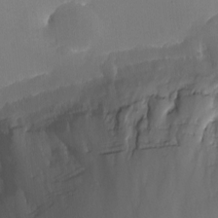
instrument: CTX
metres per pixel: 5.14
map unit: eHh
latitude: -4.9163
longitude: -78.4601
